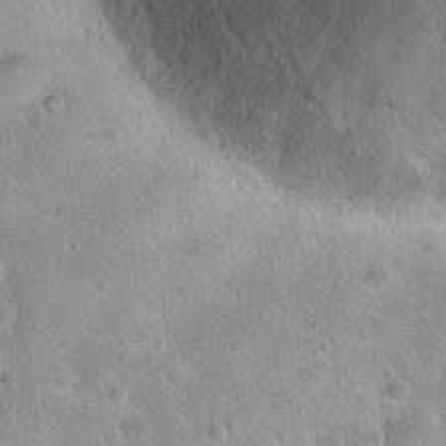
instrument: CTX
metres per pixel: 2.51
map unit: Hto
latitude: 24.1199
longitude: -50.3278
